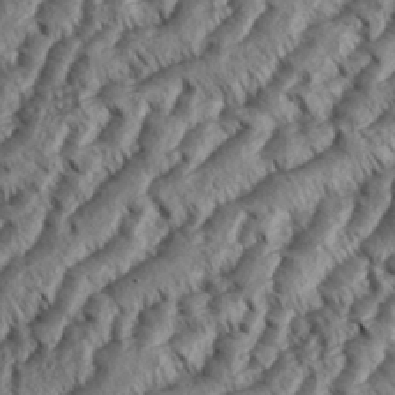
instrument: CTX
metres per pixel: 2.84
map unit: eHh
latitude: 36.1389
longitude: -138.2522
